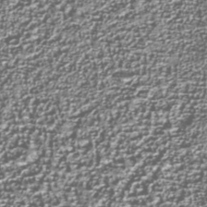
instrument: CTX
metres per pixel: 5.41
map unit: Nhu
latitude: -38.3684
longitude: -82.1955
